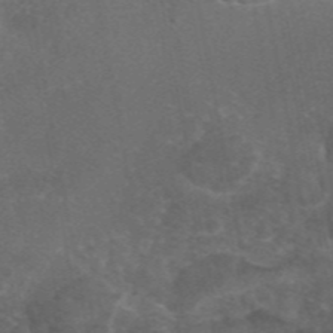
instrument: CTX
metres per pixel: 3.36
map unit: eAb
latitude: 46.6869
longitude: 114.1606
